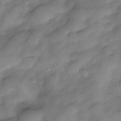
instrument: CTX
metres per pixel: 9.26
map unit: Nve
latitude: -27.1242
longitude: -149.2537
